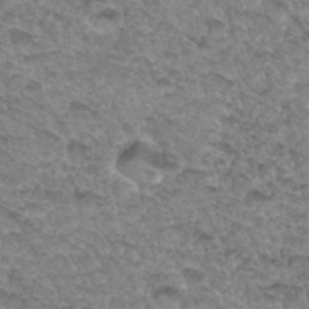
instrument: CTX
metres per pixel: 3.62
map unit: Hto
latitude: 33.4615
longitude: -47.7639
